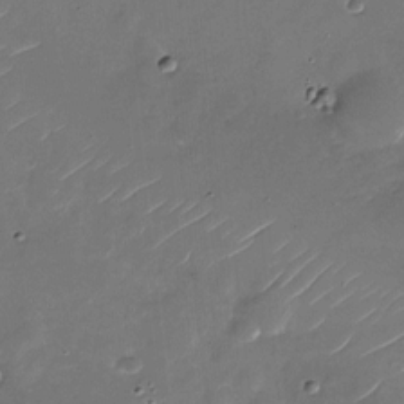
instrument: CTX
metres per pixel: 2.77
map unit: Nhu
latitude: -27.4265
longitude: -73.6883
